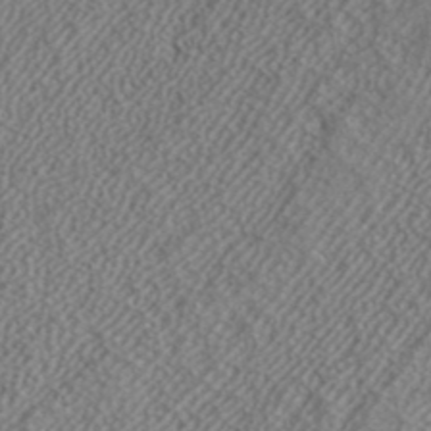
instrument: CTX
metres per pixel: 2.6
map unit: ANa
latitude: 39.5371
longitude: 24.6896
